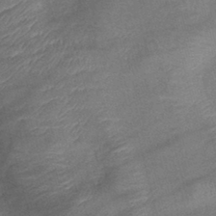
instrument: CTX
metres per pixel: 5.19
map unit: lHb
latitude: -39.9178
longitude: 76.0094
